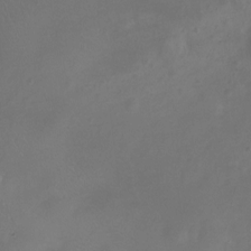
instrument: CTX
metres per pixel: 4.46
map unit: Nhu
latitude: -12.1606
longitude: -40.9702
